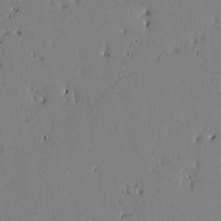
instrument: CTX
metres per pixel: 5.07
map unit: lAvf
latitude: -1.6155
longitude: -106.1956
